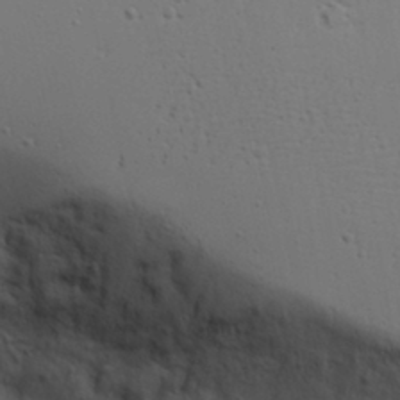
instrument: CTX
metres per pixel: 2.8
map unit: Aa
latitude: 18.2522
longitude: -125.7827
